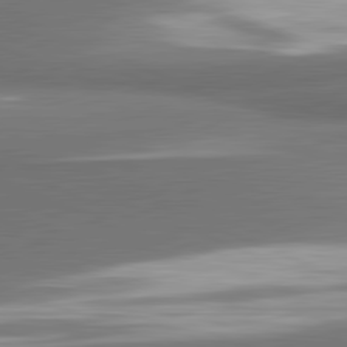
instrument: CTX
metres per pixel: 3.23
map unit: lApd
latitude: 81.7827
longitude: 173.8611
